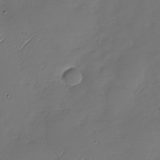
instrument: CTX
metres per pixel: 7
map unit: Nhu
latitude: -28.9731
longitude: -60.2900
